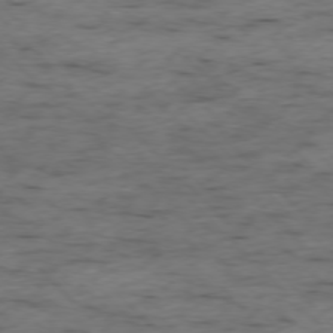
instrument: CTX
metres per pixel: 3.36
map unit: Ap
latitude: -76.6707
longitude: -91.0270
